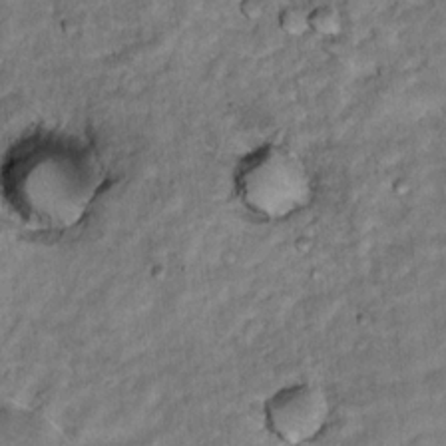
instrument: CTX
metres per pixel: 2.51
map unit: Hto
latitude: 16.1200
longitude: -35.8205
